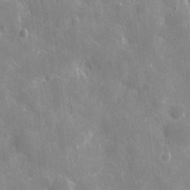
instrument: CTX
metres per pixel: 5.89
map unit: eHh
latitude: 9.4238
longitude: -69.6127
